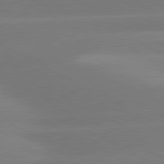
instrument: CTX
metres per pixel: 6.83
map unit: lApd
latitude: 80.7246
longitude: -150.8758
